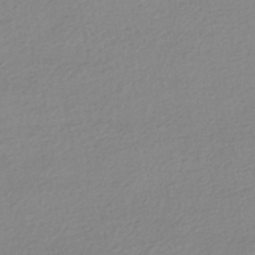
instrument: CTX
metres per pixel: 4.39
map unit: HNhu
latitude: -43.6343
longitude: 96.1795
